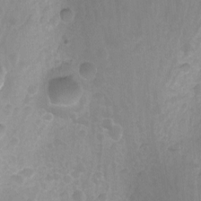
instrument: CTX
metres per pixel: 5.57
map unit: Nhu
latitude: -15.2754
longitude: -25.7071
